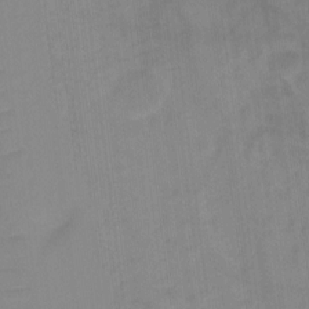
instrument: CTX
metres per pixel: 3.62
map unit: Ht
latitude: -0.1228
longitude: -35.0836
